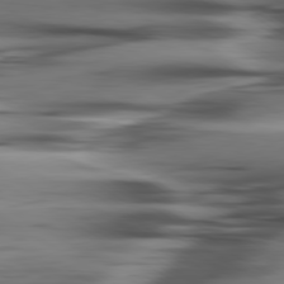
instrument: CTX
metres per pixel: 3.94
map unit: lApd
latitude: 80.3656
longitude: -121.8017
